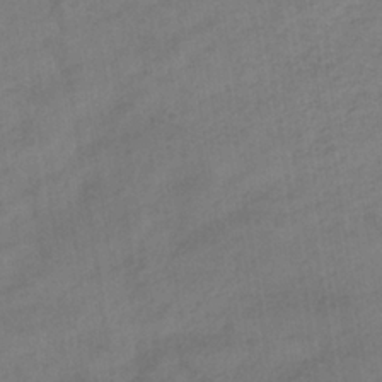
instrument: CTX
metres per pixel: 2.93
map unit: eHb
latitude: -36.0661
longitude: 79.3887
